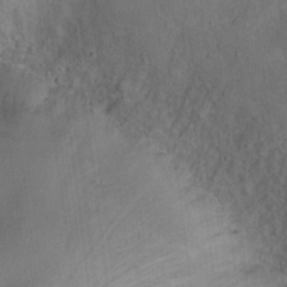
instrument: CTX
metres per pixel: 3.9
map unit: Ht
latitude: 14.5735
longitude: -37.2915
